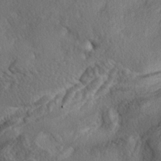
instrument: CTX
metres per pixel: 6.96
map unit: lAa
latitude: -4.5196
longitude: -124.3278
